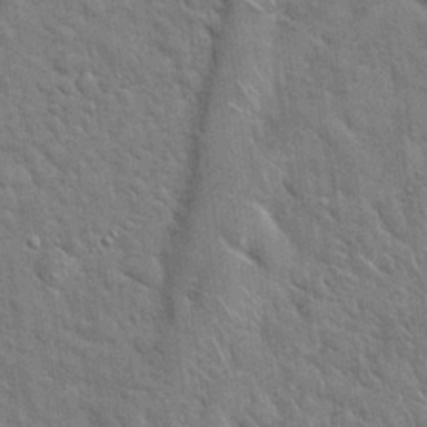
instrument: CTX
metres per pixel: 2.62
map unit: Hto
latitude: 20.0822
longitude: -52.3279
